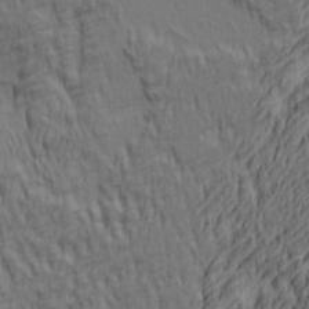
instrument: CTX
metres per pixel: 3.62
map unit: lAa
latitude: 4.5735
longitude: -115.4237
